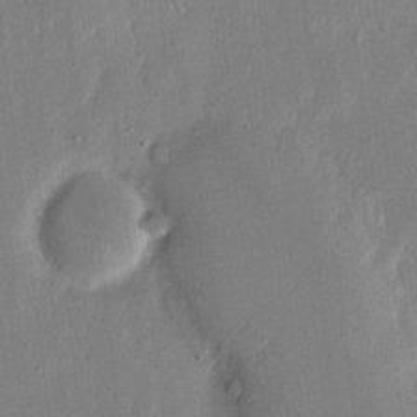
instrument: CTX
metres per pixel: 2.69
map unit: eHh
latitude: 14.6113
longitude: -69.9339
